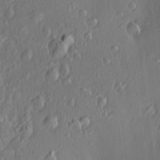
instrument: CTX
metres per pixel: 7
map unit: Nve
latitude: -7.2754
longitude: 173.8989
